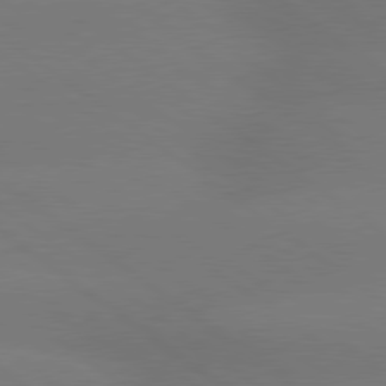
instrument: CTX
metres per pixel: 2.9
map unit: lApd
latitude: 79.3671
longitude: -150.7813
